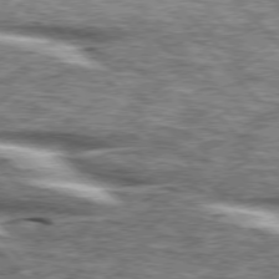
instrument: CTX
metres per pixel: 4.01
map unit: lApd
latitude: 76.3089
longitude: -83.2914
